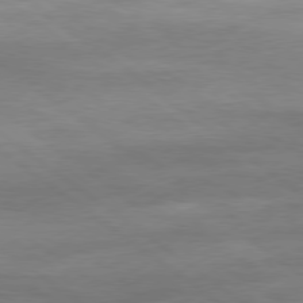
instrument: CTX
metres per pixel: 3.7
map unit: Ap
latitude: -80.1606
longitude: -81.2537
